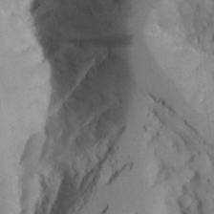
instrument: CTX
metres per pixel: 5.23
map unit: Aa
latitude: 25.8394
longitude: -128.8191
